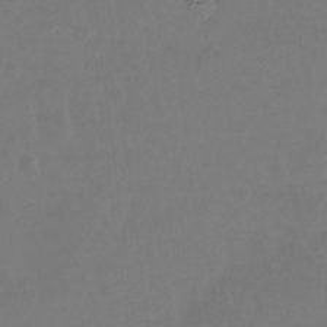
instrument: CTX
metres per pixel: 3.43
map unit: Hto
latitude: -12.8975
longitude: -40.7813
